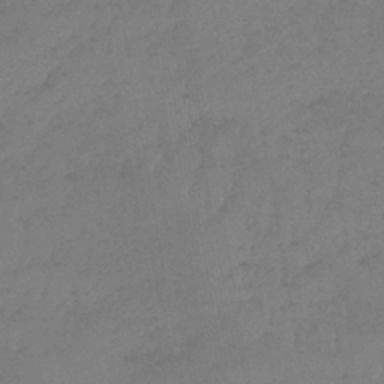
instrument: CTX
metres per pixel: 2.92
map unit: lHb
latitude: -43.2187
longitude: 59.9178
